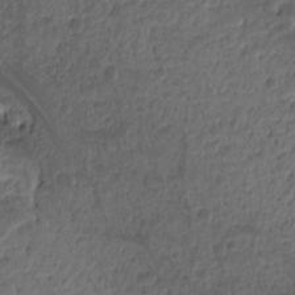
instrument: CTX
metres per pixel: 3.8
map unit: Hto
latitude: -7.9556
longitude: -44.4790
